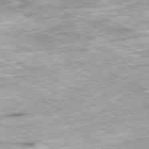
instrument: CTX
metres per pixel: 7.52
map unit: Ap
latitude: -81.1620
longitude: -88.0822
